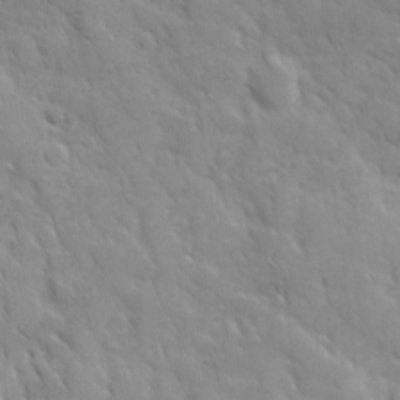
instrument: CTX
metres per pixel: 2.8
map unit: Ave
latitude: 10.2712
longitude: -103.4237
